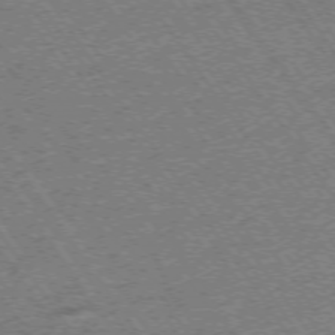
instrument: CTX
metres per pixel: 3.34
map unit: Ap
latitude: -74.7841
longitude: -89.4805
